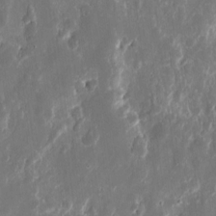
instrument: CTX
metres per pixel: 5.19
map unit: eHh
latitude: 10.3090
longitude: -71.9906
